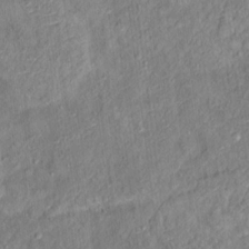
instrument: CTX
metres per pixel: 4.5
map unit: Ht
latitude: 14.1389
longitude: -39.4993
